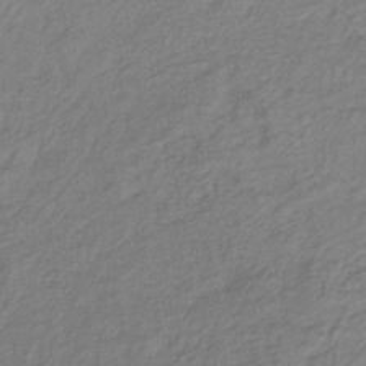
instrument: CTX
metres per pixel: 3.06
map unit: lHb
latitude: -36.8974
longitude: 71.6722
